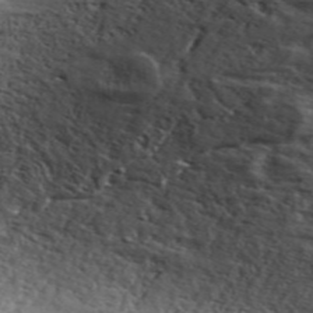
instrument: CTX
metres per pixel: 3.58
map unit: ANa
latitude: 48.9703
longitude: -74.3845
